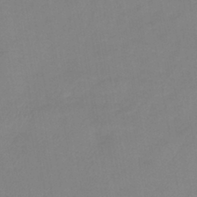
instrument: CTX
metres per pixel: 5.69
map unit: lHb
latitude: -41.3132
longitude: 74.7464
